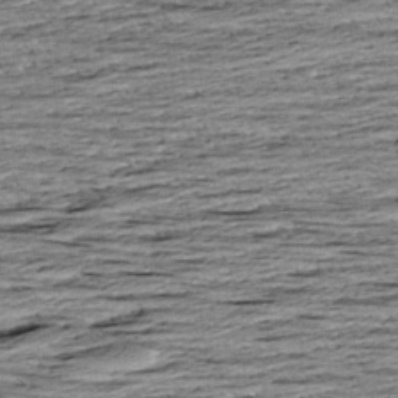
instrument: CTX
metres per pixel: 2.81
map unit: Aa
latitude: 8.3656
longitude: -139.6883
